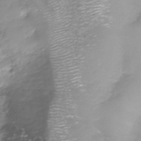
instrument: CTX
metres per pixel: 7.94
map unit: Nhu
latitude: -38.5196
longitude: -83.0647
